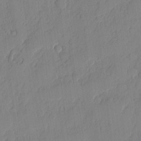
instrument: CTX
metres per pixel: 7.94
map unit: eHh
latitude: 5.2915
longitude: -75.8961
